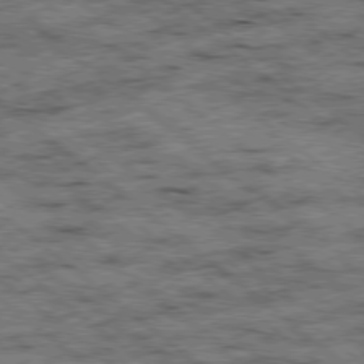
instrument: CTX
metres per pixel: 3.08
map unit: Ap
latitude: -78.9919
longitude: -51.7638
